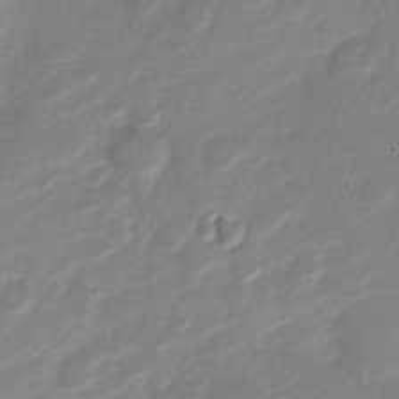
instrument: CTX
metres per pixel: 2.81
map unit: Nve
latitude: -18.8219
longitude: 108.0472
